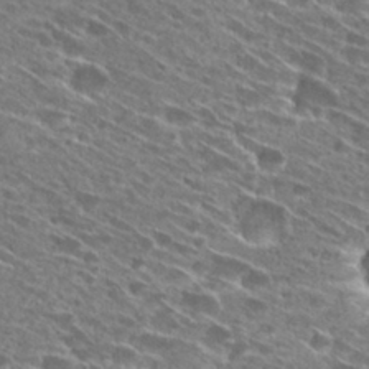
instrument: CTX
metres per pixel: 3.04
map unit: Hto
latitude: 28.3467
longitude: -45.0080
